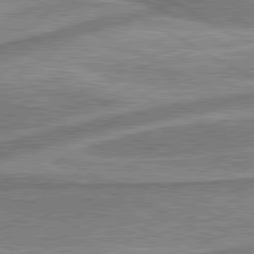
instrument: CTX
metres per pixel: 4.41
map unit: lApd
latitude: 80.2900
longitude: -178.7247
